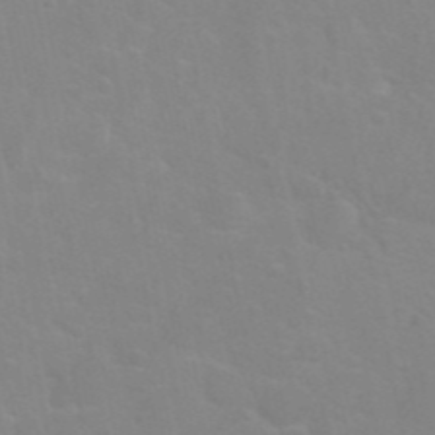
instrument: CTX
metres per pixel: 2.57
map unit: Nhu
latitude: 27.1592
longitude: -61.7449
